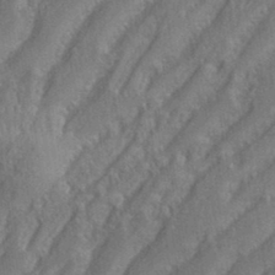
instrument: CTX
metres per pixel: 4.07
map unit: eHh
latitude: 35.3292
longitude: -133.3104
